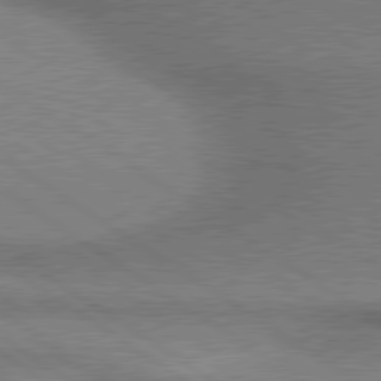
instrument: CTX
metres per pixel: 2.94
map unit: lApd
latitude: 80.1200
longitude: 165.4644
